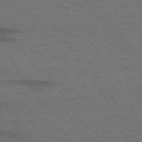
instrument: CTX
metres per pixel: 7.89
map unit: lApd
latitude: 74.3656
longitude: -74.9514
